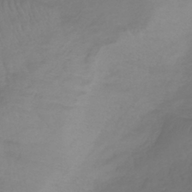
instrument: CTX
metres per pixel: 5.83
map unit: lHb
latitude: -41.7289
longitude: 77.0297
